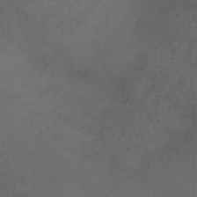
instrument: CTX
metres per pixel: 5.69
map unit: HNb
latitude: -45.9178
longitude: -45.7449
